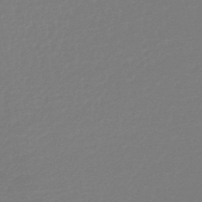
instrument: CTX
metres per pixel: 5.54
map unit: lHb
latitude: -46.2739
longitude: 72.6707
